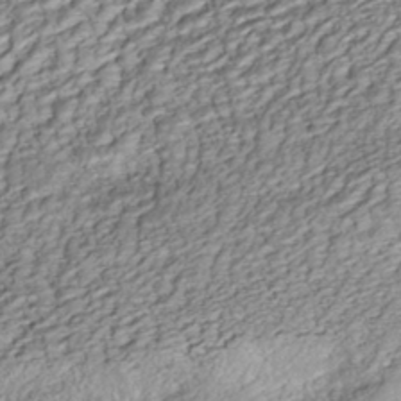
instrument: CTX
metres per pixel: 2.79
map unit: ANa
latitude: -42.8974
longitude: 107.7478
